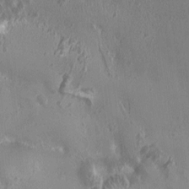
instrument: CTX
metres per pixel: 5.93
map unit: HNhu
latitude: 2.7435
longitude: 6.5762
